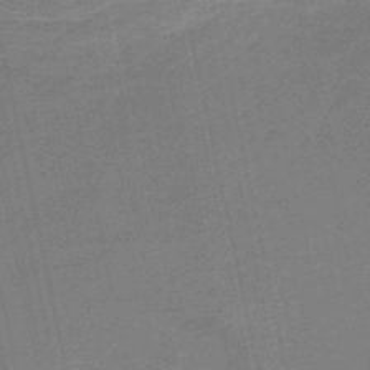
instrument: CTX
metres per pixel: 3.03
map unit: HNb
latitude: -51.5399
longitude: -42.1200
